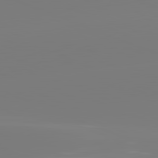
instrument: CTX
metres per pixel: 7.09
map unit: lApd
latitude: 81.8961
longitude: -159.5182
